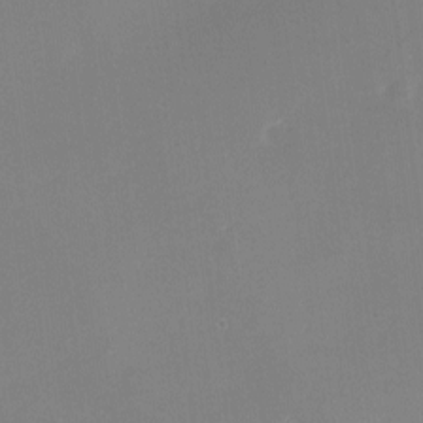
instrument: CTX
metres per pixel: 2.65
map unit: eHh
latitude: -2.6896
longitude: -80.1200
